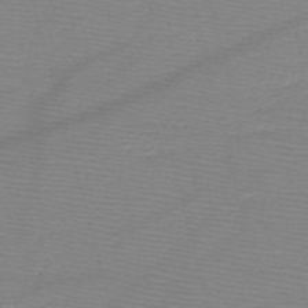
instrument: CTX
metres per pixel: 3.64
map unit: HNb
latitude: -49.1809
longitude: -42.1956
